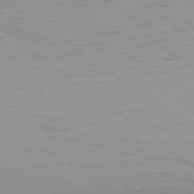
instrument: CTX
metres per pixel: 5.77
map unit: Ap
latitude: -79.4832
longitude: -71.3481
